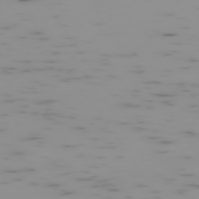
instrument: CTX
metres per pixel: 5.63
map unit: Ap
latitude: -74.2551
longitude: -80.3845
